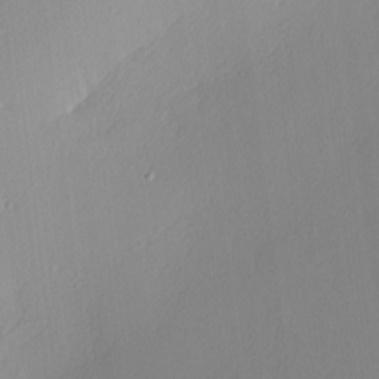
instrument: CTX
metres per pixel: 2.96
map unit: Nhu
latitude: 0.0255
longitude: -78.5924
